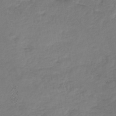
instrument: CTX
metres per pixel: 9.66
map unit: lHb
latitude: -42.5195
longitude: 65.9556
